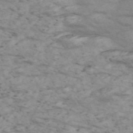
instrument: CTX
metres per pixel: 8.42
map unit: Nve
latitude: -58.3306
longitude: 54.6141
